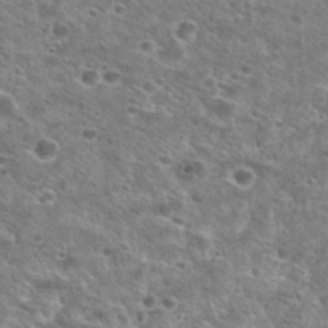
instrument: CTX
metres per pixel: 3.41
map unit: Hto
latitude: 28.4412
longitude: -46.6113
